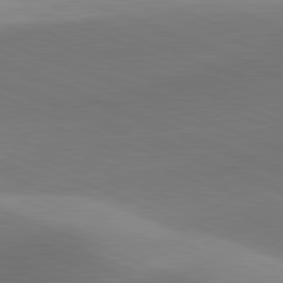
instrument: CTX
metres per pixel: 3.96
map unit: lApd
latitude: 81.5560
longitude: 135.3888
